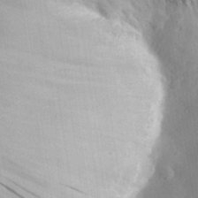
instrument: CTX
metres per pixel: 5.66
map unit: eHh
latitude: 28.3656
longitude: -78.0822
